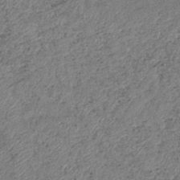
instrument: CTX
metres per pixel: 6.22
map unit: eHb
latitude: -39.4455
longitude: 77.6722
